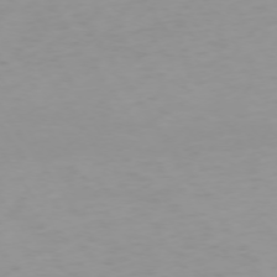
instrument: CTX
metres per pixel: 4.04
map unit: Ap
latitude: -74.3873
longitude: -80.3845
